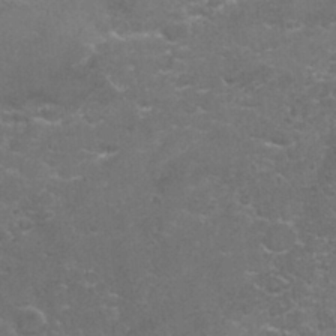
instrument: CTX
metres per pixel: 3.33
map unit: Nhu
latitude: 27.1970
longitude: -61.1970
